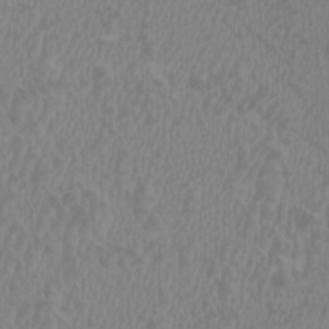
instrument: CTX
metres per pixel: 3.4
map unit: HNhu
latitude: 3.0647
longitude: -2.3089
